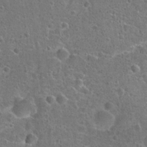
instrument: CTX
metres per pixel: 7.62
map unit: Hto
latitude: 22.5168
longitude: -47.7072
